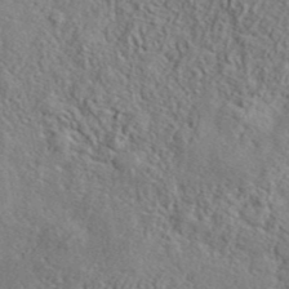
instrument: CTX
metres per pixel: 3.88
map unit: lHvf
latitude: 41.3481
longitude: -88.6869
